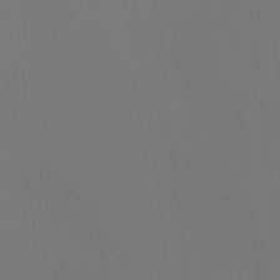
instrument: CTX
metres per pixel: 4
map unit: Htu
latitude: -12.9542
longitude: -48.8569
